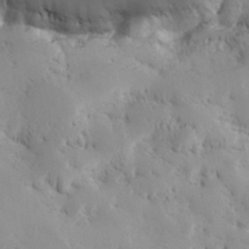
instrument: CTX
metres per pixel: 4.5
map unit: Hve
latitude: 32.8191
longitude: 149.3132
